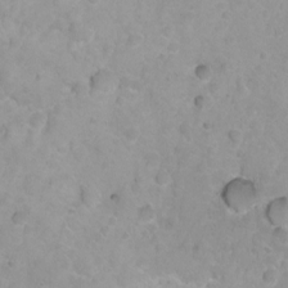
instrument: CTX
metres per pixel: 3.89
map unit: Hto
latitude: 3.1403
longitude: -35.2348
